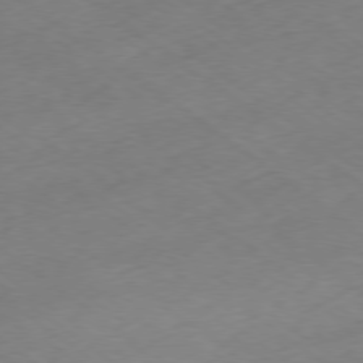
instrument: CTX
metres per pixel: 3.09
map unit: Ap
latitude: -79.0675
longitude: -57.2536
